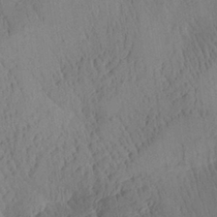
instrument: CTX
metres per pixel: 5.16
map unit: Aa
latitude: 26.4601
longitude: -141.7638
